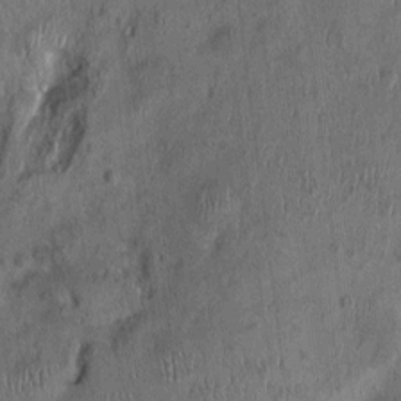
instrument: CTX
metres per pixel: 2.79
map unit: Nhu
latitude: -0.1984
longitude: -14.8758
